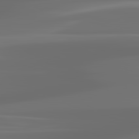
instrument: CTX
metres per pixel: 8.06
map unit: lApd
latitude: 83.4615
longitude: -128.8191
